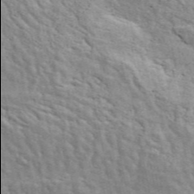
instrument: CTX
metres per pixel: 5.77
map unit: ANa
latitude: 49.5182
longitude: -81.9906
